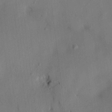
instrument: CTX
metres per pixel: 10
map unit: HNhu
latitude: 14.2712
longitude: 11.4454
